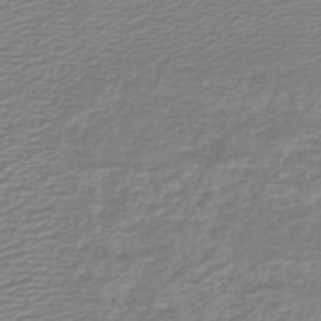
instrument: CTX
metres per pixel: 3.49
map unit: HNb
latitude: -45.4832
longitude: 55.0864
